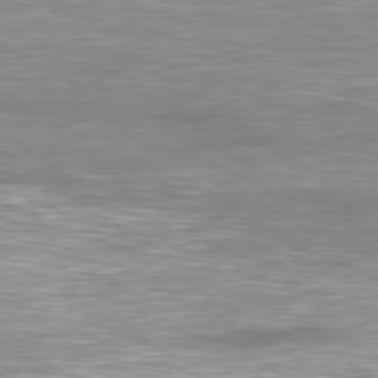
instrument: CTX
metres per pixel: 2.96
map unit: Hpe
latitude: -81.0109
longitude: 19.3699
